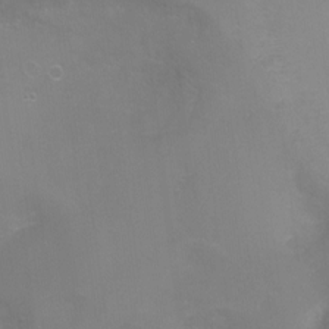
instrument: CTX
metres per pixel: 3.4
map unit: Ht
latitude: -5.5966
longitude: -28.4034
